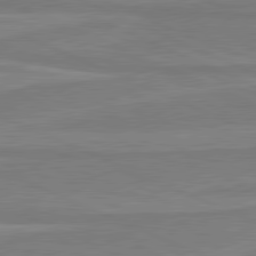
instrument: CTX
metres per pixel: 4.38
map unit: lApd
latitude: 81.3482
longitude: 168.6896
